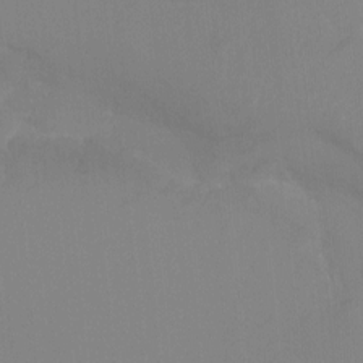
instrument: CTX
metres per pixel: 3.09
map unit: Aa
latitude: -7.7477
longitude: -78.6302
